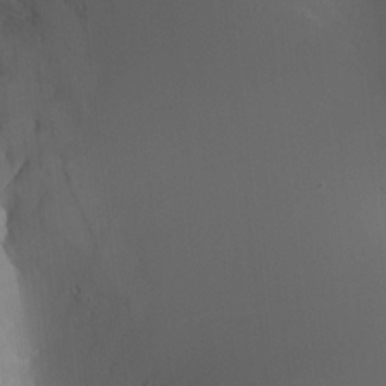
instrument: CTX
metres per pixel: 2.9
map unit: HNhu
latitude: -3.0297
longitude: -6.4223
